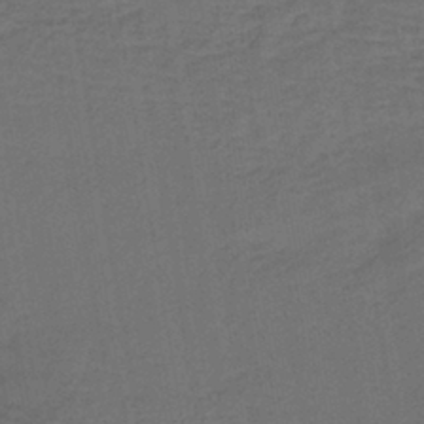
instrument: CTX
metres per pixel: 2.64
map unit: lHb
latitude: -39.4832
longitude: 59.3887
